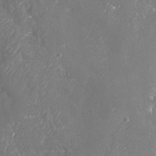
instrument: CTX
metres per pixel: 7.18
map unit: Nhu
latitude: -19.5588
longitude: -58.1956
